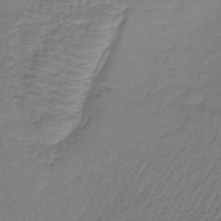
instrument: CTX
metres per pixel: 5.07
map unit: lHb
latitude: -38.2929
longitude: 62.0472
